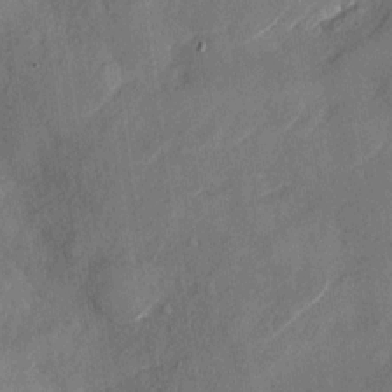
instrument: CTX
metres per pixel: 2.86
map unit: Nhu
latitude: -28.2362
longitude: -72.7813
